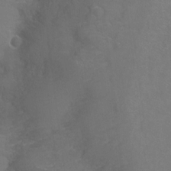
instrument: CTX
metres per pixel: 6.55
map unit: Hto
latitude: -4.5007
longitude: -35.4993
